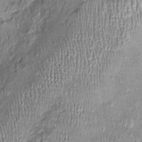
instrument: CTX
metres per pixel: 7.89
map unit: Nhu
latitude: -0.0661
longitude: -14.8569
